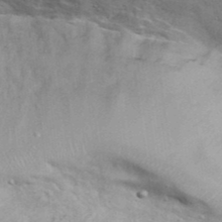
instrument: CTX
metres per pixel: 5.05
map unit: eHh
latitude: 39.4048
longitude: -57.8583
